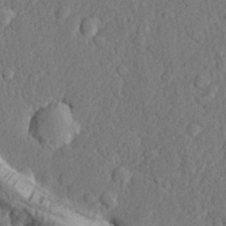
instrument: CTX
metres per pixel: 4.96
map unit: lHvf
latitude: 22.4223
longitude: 143.8422
